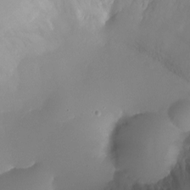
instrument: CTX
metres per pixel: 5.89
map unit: Ht
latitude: -8.1984
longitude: -29.8016
